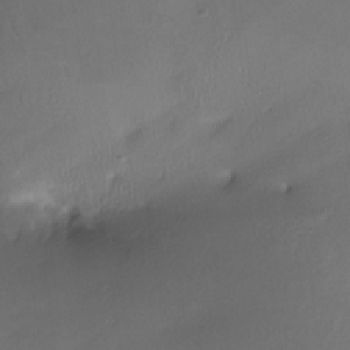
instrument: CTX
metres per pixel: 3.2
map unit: Nhe
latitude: -27.9178
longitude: -110.3467
